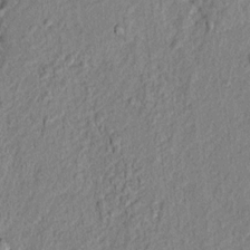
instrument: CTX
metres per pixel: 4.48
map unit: lAvf
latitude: 6.9703
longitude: 166.4440
